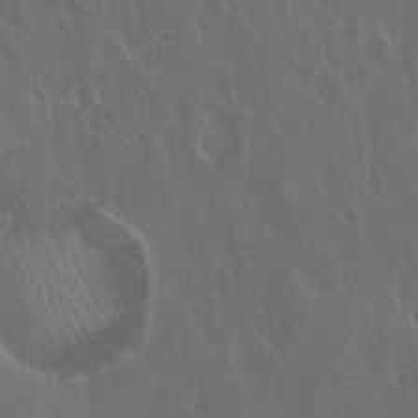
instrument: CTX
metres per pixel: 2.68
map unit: Hto
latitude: 19.6127
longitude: -56.8946
